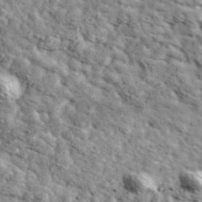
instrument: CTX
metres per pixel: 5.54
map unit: Ave
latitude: 41.1403
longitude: -107.3860
